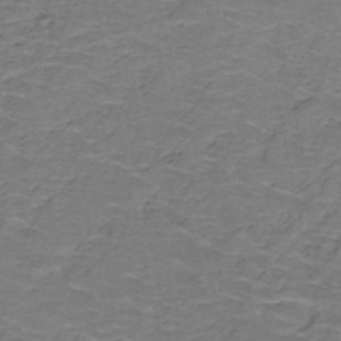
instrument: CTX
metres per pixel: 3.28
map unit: HNb
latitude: -50.1039
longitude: -47.9528
